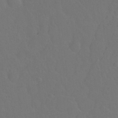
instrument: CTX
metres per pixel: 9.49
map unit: Hto
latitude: -3.2942
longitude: -34.8002
